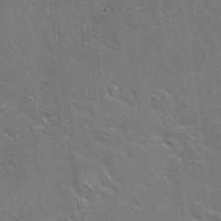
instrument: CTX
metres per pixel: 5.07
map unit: Hto
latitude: 19.7827
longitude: -51.4804
